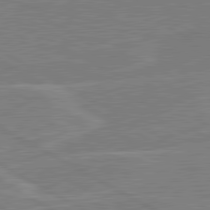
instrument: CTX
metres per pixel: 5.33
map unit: lApd
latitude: 80.8758
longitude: 122.6141
